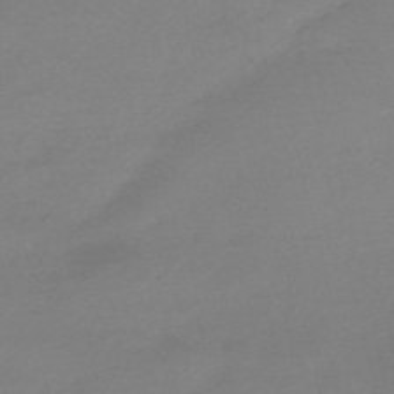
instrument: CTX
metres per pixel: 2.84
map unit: HNb
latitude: -55.7478
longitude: -40.7246
